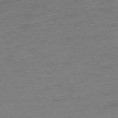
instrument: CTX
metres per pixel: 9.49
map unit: Ap
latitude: -75.4644
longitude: -72.3657
